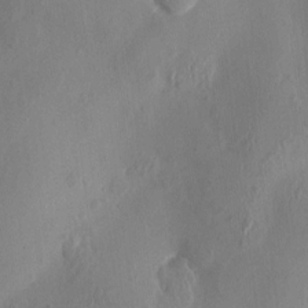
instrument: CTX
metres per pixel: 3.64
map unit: HNhu
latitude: 3.3104
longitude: -7.4048
